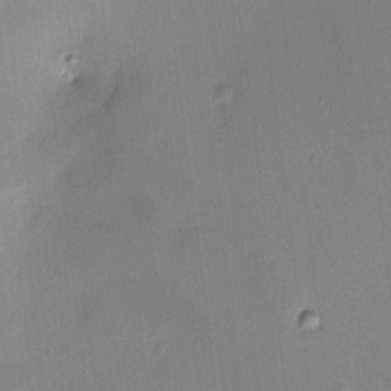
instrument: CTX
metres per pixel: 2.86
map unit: HNhu
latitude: 7.7072
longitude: 9.0675
